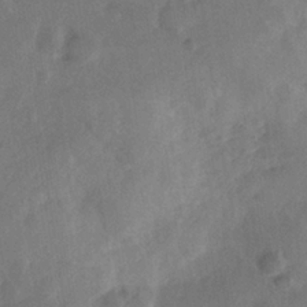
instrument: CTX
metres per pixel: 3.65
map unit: Nhe
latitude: -36.3873
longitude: -176.7624
